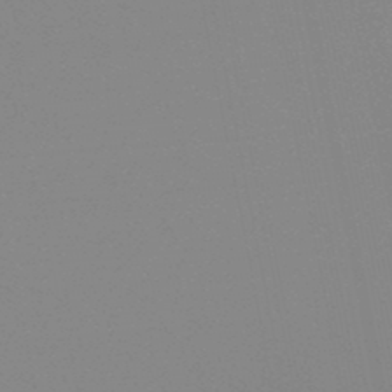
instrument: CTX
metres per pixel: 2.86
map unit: lHb
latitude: -48.0661
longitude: 64.5007
